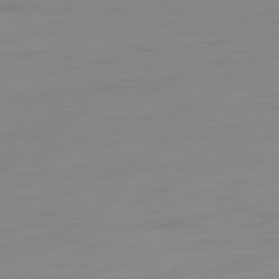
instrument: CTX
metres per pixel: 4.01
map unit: Ap
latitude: -78.4251
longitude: -77.3859
